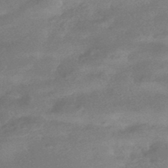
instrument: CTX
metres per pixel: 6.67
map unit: HNhu
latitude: -44.0472
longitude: 92.4251
